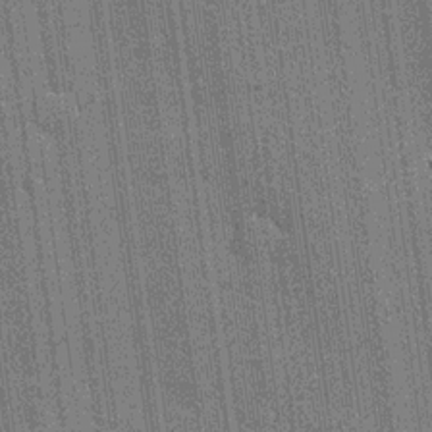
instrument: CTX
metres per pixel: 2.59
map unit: lHvf
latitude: 19.3859
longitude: 142.9163
